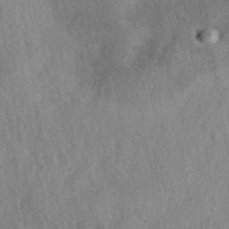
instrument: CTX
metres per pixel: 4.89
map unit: eAb
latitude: 40.3845
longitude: 107.7100
